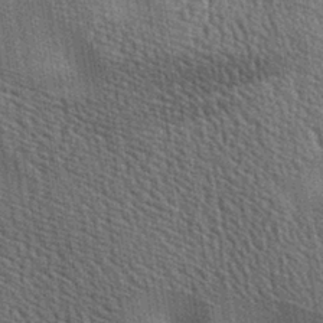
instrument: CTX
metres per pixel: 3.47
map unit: lAa
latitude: -7.6344
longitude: -124.4601
